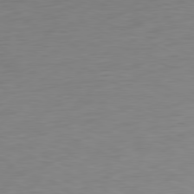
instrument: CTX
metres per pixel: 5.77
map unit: Ap
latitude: -80.7841
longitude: -82.3089
